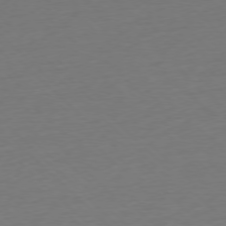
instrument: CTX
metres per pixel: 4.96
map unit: Ap
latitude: -77.3132
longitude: -91.8583
